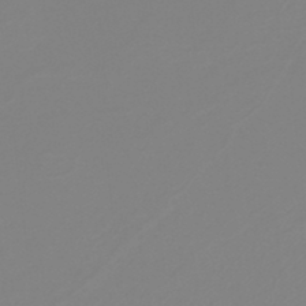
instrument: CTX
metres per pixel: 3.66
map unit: HNb
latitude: -41.1620
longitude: 51.4076
